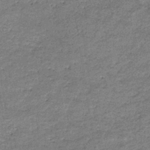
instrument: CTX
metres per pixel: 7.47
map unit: eHb
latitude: -36.9163
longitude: 77.5399
